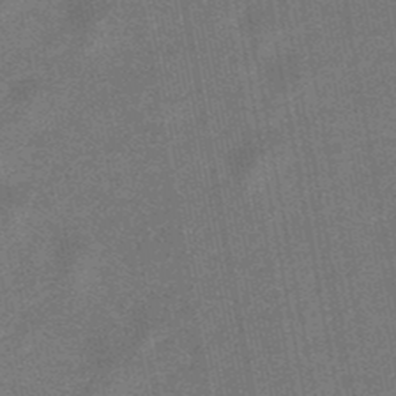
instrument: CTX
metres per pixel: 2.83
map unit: lHb
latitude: -49.0865
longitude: 71.7478
